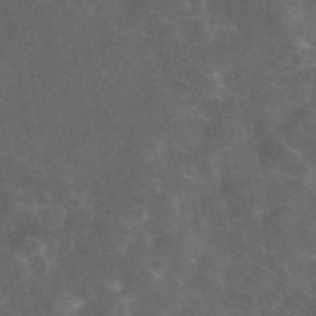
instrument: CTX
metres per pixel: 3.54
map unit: eAb
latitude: 46.3090
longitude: 125.7100
